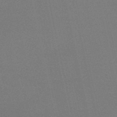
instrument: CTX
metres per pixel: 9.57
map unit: HNb
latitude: -50.0472
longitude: -52.2334
